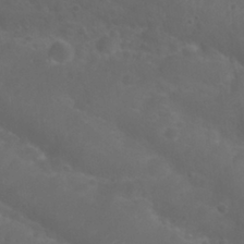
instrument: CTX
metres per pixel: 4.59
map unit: Nhu
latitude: 28.1578
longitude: -55.4426
